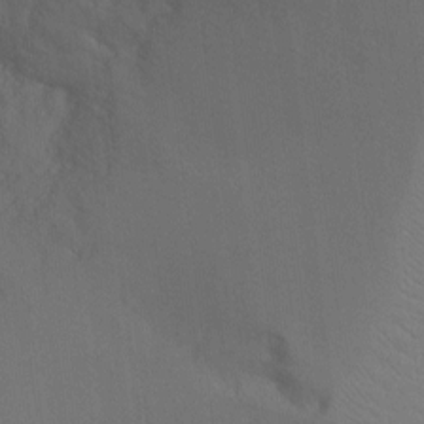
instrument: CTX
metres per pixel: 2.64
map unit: Ht
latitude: -8.3873
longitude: -30.7625
